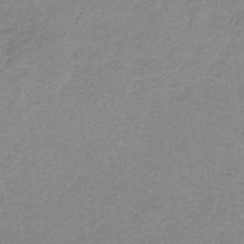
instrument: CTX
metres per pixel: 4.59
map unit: HNb
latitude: -34.4251
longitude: 59.0486
